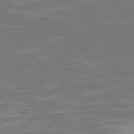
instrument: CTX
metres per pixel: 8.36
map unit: Ap
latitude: -74.7652
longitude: -77.2348
